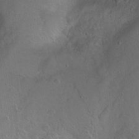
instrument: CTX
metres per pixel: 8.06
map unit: Ht
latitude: 0.4223
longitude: -45.0836
